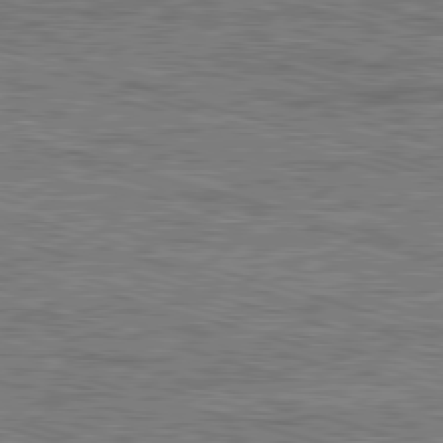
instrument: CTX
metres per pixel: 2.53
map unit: Ap
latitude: -82.1795
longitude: -69.7450
